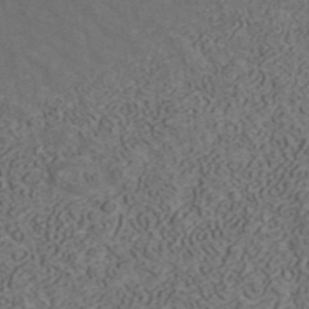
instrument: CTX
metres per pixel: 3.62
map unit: ANa
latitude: 42.4412
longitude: 30.4440
